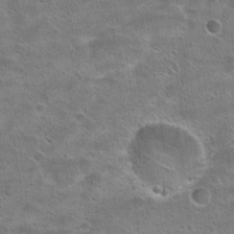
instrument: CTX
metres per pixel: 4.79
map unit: Hto
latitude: 22.7435
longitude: -48.9136
